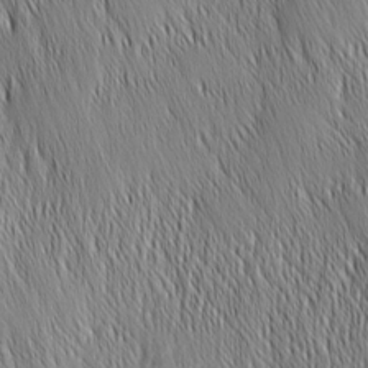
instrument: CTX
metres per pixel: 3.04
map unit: Nhu
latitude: -6.1417
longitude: -150.3467
